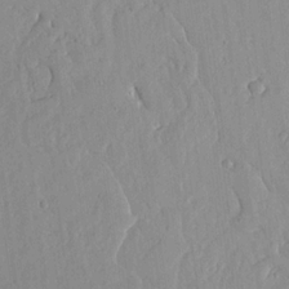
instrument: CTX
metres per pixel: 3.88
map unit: lHvf
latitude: 19.0458
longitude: -115.5938
